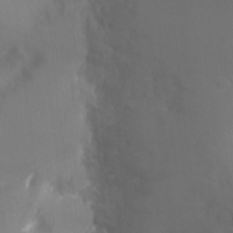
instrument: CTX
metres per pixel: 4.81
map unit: Ht
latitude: -3.3320
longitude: -28.8191
